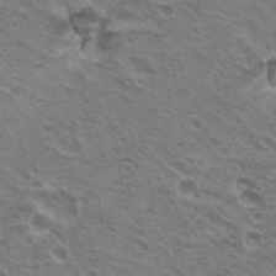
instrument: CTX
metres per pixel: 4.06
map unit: Hto
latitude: 21.1403
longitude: -31.8584
